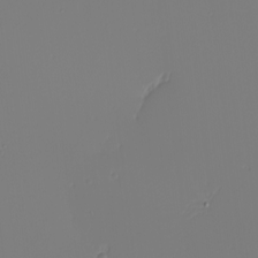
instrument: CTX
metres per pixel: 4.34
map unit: Nhu
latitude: -6.2928
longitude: -95.2348
